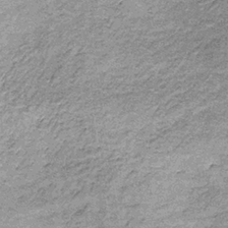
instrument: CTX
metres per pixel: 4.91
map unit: lHb
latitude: -36.1983
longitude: 65.2754
